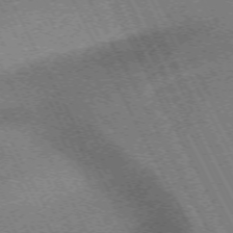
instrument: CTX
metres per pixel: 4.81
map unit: Hpe
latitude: -71.3699
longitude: 9.4832
